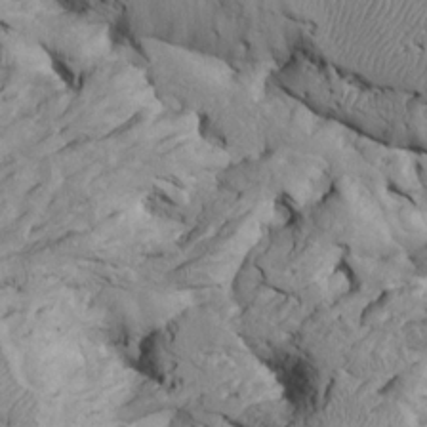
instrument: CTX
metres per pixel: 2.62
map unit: Htu
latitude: -6.7463
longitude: 154.1039
